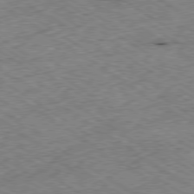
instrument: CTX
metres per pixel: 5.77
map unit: Ap
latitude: -79.9367
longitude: -51.8772
